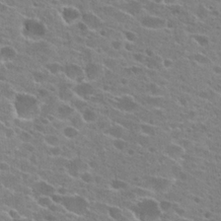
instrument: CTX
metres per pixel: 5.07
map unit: Hto
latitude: 24.4978
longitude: -42.8380
